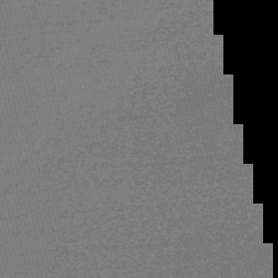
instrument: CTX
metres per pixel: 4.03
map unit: Nve
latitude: -56.1795
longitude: 61.5399
